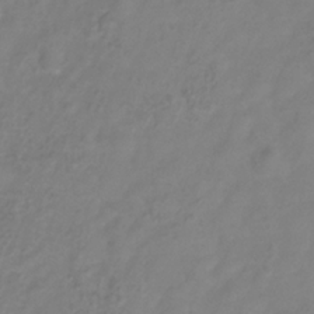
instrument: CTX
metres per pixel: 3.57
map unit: Hve
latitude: -33.5966
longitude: 91.3510
